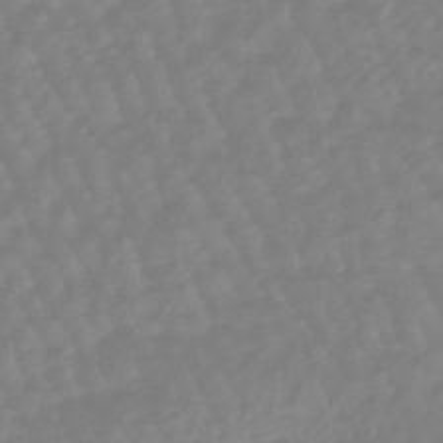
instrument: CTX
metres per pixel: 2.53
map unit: eHb
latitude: -46.0283
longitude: 82.3873
